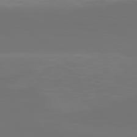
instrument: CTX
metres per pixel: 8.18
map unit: Hpe
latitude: 77.3292
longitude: -135.1781
